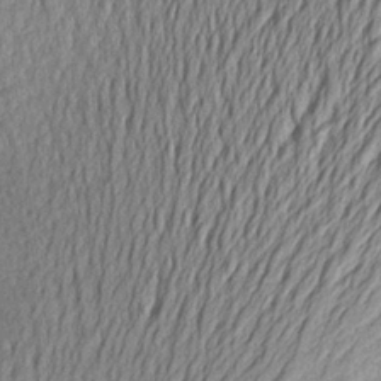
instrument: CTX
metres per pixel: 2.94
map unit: Aa
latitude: 25.8961
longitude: -145.0647
